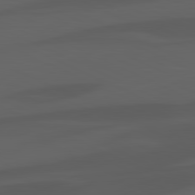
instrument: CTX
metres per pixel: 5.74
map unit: lApd
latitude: 81.5560
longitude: 123.5966
